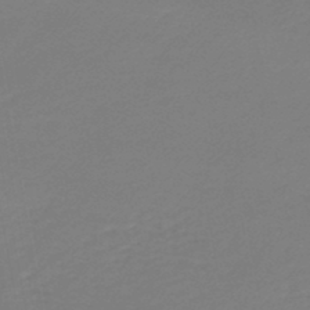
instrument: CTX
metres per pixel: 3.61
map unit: lHb
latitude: -45.9367
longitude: 62.8219
